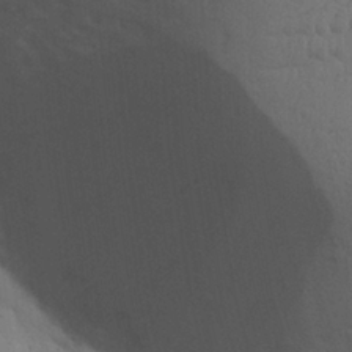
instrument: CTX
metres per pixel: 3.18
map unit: Nhu
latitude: 18.7057
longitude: -76.1011
